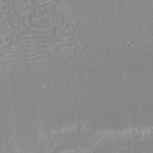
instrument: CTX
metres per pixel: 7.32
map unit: eHh
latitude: -2.0472
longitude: -80.6868
